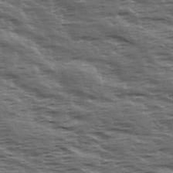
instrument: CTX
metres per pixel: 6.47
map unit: Hve
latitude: 31.8206
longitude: 149.7100
